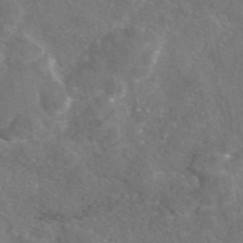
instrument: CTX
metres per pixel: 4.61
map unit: eAb
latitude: 47.2537
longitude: 110.5384
